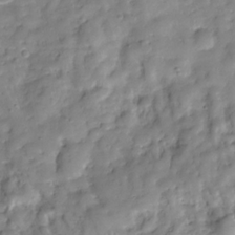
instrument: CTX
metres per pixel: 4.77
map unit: Hve
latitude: -29.6155
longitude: 94.5951
